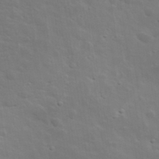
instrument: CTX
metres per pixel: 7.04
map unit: lHvf
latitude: 33.6694
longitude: -82.6112
